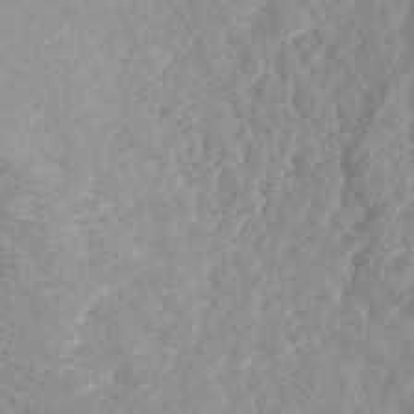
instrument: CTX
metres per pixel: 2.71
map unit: Nhe
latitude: -41.3698
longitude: -110.1011
